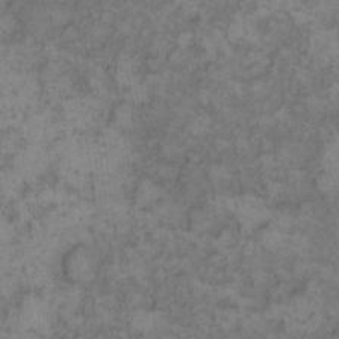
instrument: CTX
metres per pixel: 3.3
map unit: eHh
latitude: 13.4616
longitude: -64.2145
